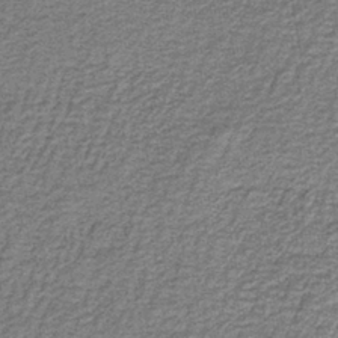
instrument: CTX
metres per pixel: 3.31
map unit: HNb
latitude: -38.9542
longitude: 50.9731
